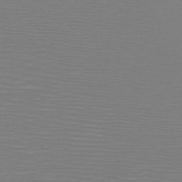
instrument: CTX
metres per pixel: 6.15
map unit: HNb
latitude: -49.6155
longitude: -44.0255
